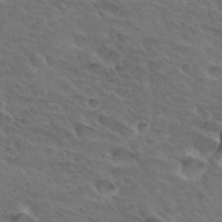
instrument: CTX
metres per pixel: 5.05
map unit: Hto
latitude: 32.6302
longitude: -46.0822
